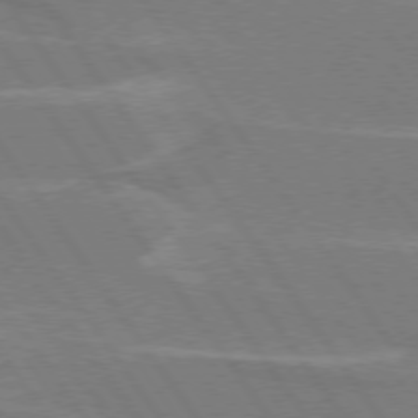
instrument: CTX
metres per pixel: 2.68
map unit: lApd
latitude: 74.9514
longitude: -66.7435
